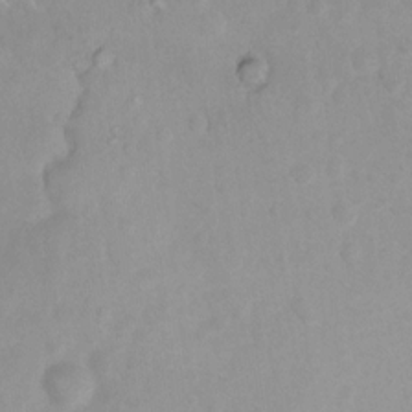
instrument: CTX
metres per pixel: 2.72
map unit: Nhu
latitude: 7.7072
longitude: -22.3278
